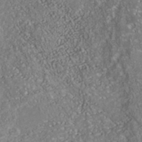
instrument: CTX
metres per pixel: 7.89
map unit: Nhu
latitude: -40.1795
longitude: -83.2159
